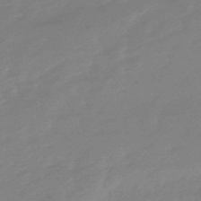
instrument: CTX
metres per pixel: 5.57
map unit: lHb
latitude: -49.1431
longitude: 79.6721
